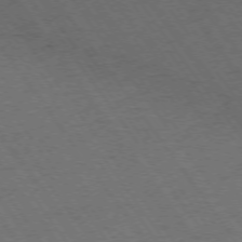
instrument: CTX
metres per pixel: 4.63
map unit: Ap
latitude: -74.7652
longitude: -71.0458
